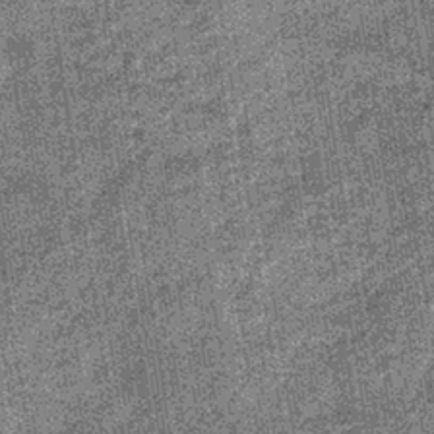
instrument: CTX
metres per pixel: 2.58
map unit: lHb
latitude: -38.0850
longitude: 64.5763
